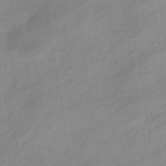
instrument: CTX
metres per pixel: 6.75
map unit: eHb
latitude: -37.7099
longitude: 79.7099
